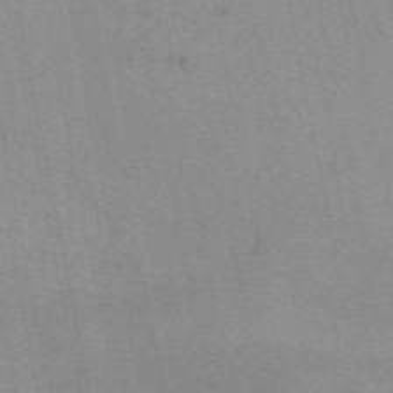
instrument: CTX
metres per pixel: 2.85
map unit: eAb
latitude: 49.7072
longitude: 104.1605
